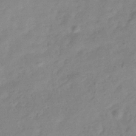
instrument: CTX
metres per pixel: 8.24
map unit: Hve
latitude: -32.5952
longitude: 89.8800
